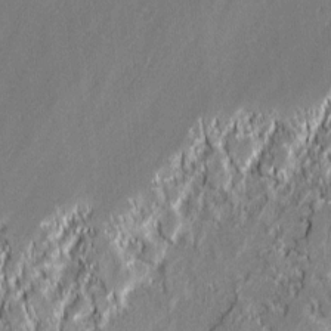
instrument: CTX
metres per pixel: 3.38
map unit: lAvf
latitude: 0.1577
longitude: -107.8016
